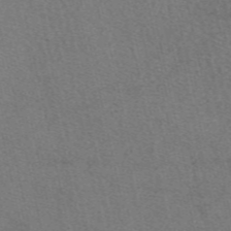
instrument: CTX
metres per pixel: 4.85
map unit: eAb
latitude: 48.8380
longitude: 112.3495
